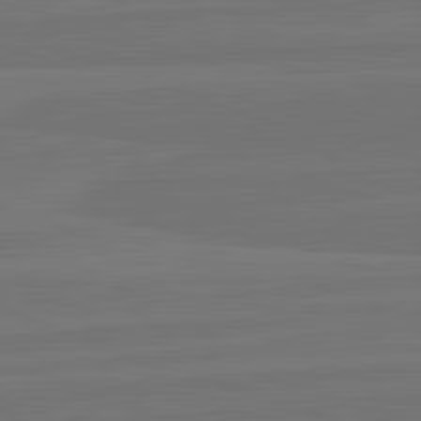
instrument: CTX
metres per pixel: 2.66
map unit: lApd
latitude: 82.7057
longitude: 164.3118
